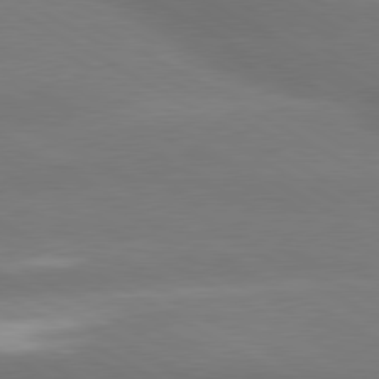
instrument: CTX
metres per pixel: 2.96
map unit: lApd
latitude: 80.2900
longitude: -150.2900
